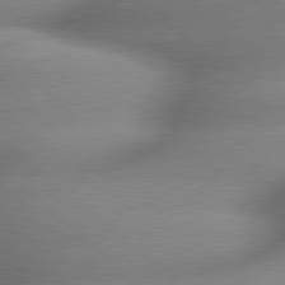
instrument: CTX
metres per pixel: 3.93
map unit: lApd
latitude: 79.5182
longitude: -162.8380
